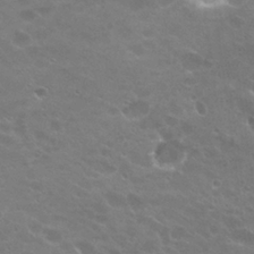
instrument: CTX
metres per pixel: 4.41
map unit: Hto
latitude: 24.8380
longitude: -37.0081
